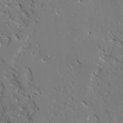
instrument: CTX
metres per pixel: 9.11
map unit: Ave
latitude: 23.6694
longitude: -129.8583
